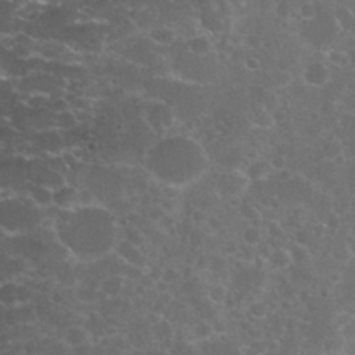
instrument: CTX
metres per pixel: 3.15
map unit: Nhu
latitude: 28.1200
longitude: -60.6679
